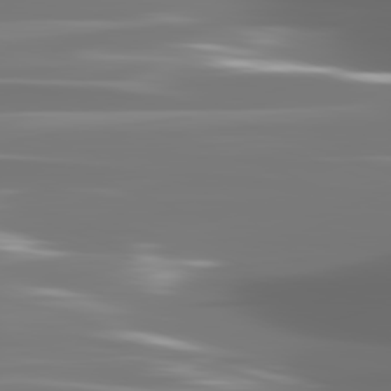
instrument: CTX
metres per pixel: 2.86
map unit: lApd
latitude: 82.1577
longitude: -145.7072
